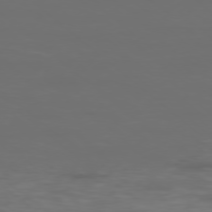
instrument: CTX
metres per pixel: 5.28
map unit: Ap
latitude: -77.8044
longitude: -95.0837
